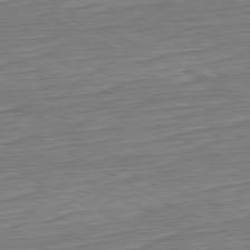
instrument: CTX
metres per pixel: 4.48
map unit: Hpe
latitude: -80.8975
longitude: 21.5399
